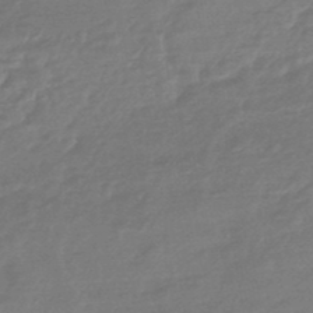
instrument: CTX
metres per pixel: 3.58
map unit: HNhu
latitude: -46.4629
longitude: 89.9745
